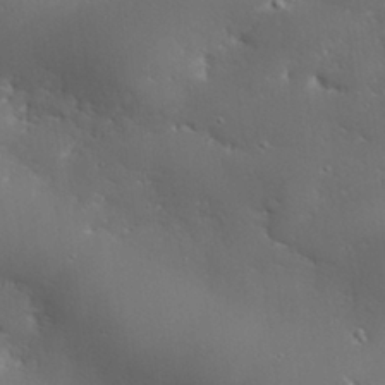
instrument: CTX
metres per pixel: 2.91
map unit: eHh
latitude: 28.7813
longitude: -82.4223
